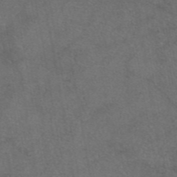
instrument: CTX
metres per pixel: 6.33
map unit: eAb
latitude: 46.8758
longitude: 108.2739
